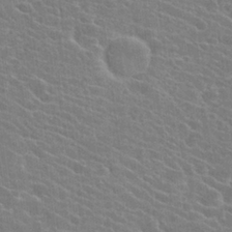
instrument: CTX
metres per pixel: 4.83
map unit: Hto
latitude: 23.8583
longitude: -40.6679
